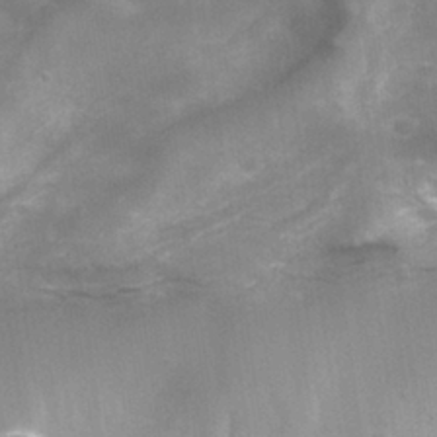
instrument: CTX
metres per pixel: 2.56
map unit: Nhu
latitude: 27.7072
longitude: -55.7449
